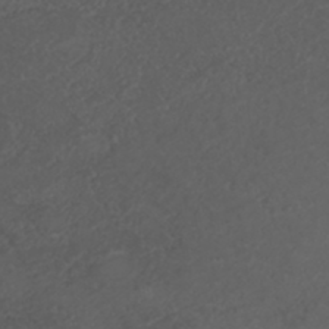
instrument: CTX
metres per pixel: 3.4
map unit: ANa
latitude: 36.2901
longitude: 14.5007
